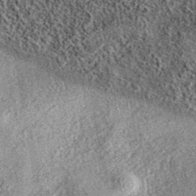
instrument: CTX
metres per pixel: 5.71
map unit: eAb
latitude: 37.4237
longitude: 106.7841
